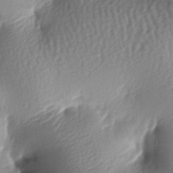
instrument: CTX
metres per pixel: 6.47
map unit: lAa
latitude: -7.5399
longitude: -126.6491
